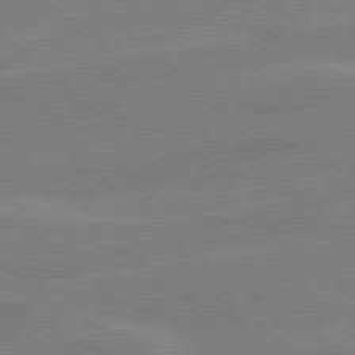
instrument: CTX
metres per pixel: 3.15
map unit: lApd
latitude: 80.5924
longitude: 121.5021
